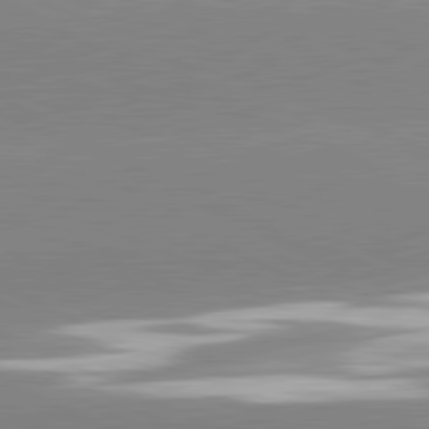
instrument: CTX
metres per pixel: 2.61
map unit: lApd
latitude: 81.4426
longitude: -151.5560
